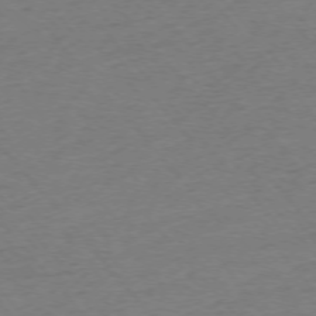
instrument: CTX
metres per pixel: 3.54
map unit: Ap
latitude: -75.5966
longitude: -82.2522
